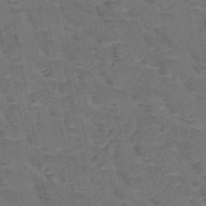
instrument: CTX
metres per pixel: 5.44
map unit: HNb
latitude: -50.5763
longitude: -47.7261
